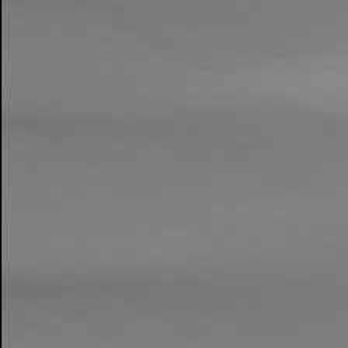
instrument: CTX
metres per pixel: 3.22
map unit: lApd
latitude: 80.4979
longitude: 146.0094
